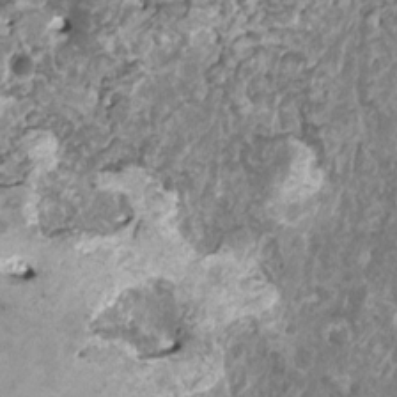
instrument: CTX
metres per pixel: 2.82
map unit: HNhu
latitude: 0.3278
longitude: 5.8233
